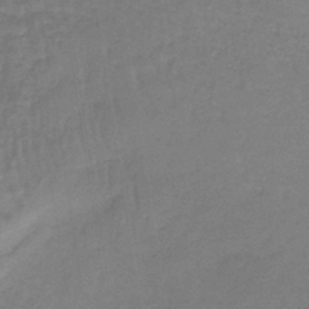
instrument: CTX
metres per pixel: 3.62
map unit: lHb
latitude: -42.4440
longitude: 59.8233
